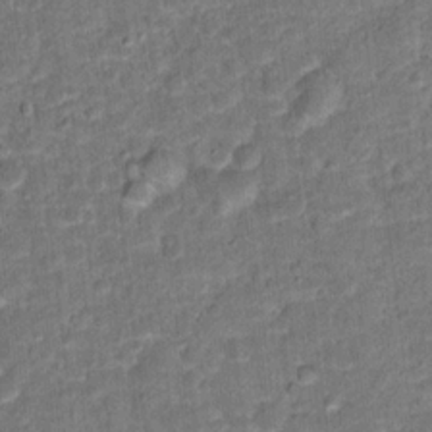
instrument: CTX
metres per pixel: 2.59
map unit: Hto
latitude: 15.5372
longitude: -38.8758
